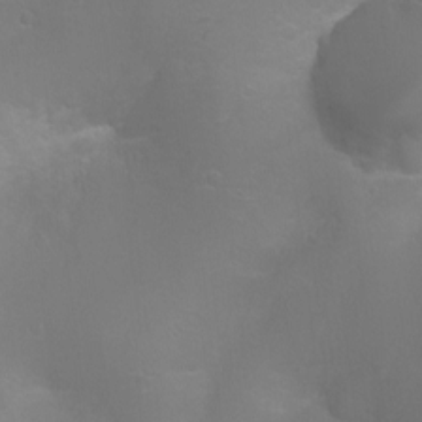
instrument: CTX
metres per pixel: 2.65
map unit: Ht
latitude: -2.7652
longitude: -25.0458
